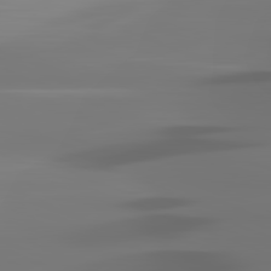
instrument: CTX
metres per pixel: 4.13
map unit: lApd
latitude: 81.8772
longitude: -144.5734
